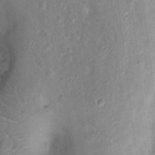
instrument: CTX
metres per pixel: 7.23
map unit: Nhu
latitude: 1.9339
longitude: -14.5546
